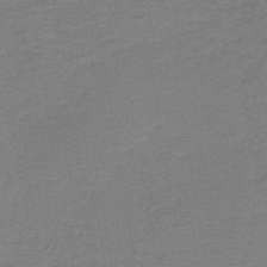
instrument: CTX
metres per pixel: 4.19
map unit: HNb
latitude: -42.5951
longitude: 49.7289
